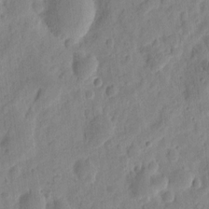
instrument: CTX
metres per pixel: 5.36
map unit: eHh
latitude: 9.0836
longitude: -74.1767
